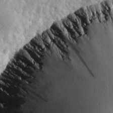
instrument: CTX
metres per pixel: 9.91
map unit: lAvf
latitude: -5.7288
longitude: -109.2348
